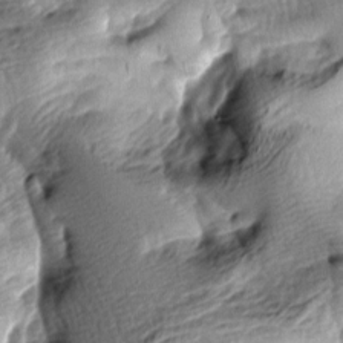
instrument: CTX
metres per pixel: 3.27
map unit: lAa
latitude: -9.0297
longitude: -126.4601
